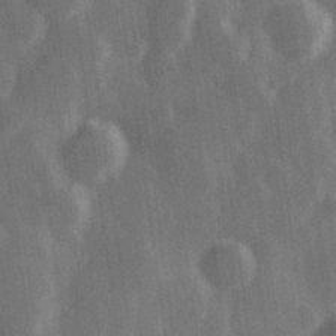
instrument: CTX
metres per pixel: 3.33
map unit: Hve
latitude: 28.5546
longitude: 147.5588
